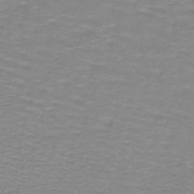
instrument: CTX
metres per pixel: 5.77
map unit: lHb
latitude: -41.5588
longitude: 56.1039
